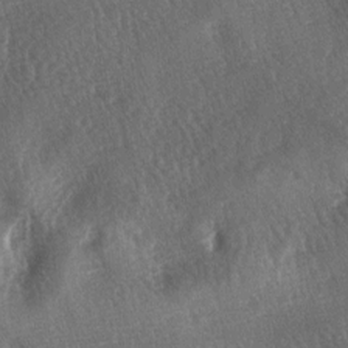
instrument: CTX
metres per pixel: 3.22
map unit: lAa
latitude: -5.4076
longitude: -127.1025
